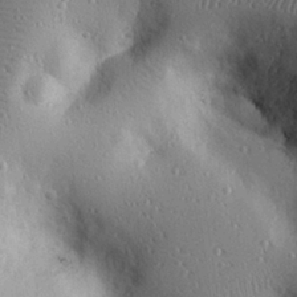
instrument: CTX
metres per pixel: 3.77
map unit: eHh
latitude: 25.7449
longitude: -76.8569
